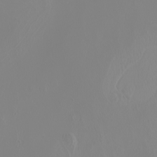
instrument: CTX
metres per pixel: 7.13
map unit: Nhu
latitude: -7.1431
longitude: -93.9339
